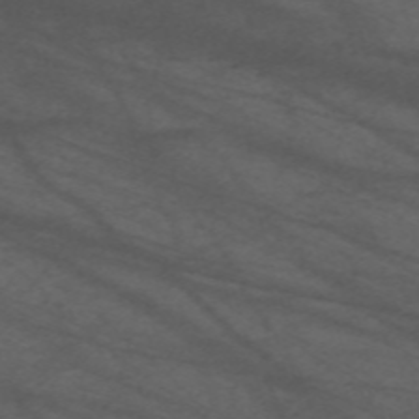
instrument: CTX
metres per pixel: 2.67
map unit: Nve
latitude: -59.8989
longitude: 61.5021
